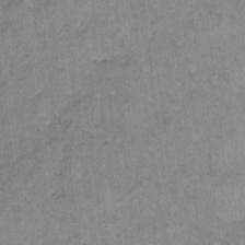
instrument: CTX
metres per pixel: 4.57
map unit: eHh
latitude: 8.1200
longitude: -63.1403
